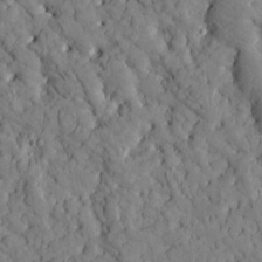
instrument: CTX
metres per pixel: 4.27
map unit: Htu
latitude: -2.5762
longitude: 174.0283
